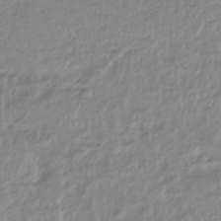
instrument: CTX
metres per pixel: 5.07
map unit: HNhu
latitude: -44.3495
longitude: 97.4644
